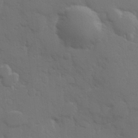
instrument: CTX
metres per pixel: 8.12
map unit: Hve
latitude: 25.4804
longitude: 148.5007
